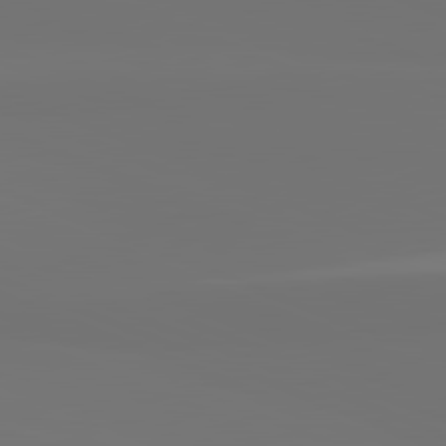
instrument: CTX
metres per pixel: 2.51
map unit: lApd
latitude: 81.9339
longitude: 155.0109
